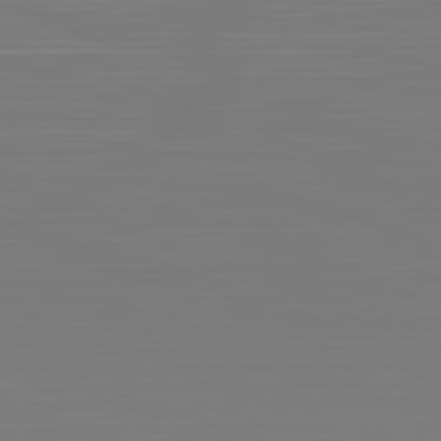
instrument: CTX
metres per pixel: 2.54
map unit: Hpe
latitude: -82.3873
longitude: 8.4062
